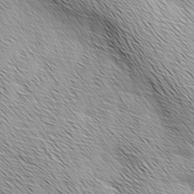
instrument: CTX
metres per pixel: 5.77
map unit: Ave
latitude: 1.8772
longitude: -114.4601
